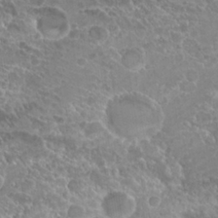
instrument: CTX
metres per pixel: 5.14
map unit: Hto
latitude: 24.7246
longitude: -40.3467
